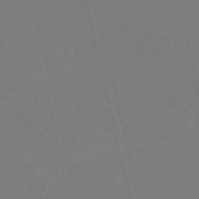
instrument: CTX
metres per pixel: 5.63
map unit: HNb
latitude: -55.8800
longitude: -41.8394
